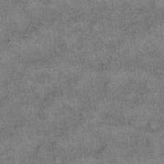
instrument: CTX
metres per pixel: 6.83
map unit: eHh
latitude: 14.2901
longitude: -64.8569
